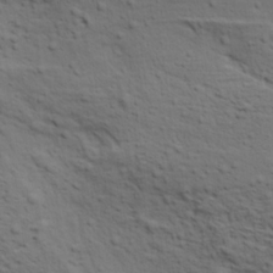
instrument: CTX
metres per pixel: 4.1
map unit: lAa
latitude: 19.0458
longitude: -138.4034
